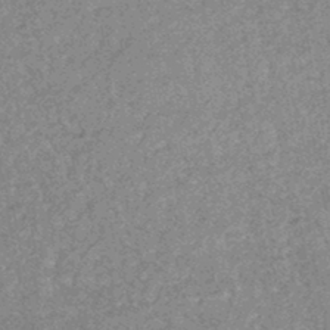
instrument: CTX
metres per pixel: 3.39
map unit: HNhu
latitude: -45.4077
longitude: 99.3321
